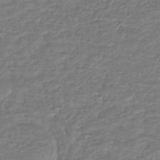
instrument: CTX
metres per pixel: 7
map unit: HNhu
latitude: -45.8611
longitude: 98.2550
